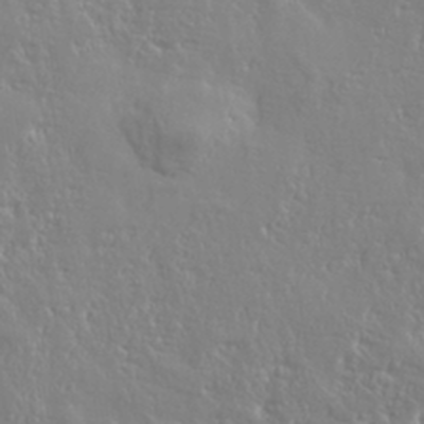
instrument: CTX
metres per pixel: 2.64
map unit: eHh
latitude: 34.6301
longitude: -134.4412
